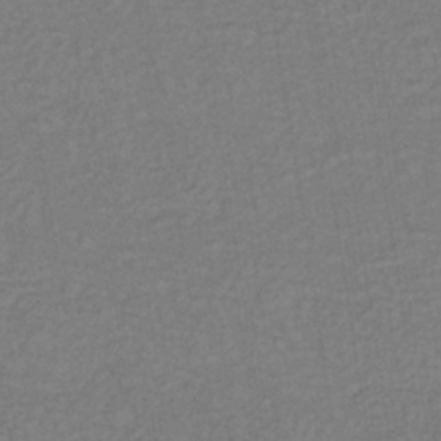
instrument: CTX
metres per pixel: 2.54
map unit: lHb
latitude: -35.9367
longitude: 67.1431
